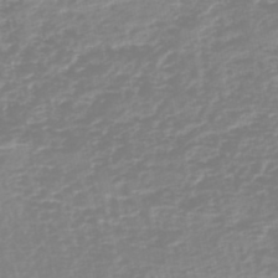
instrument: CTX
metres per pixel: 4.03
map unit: HNhu
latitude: -45.7478
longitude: 106.2740
